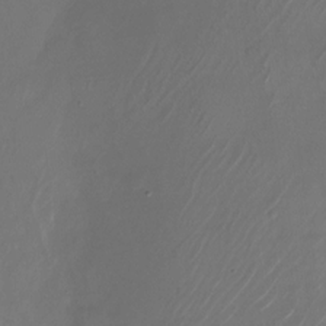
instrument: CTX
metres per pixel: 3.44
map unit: Nhu
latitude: -28.3495
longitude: -71.6127
